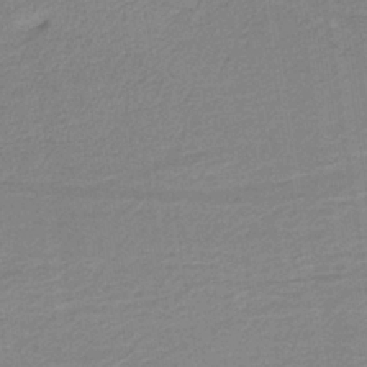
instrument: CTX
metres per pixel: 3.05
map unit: HNb
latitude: -37.3509
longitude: 56.8786
